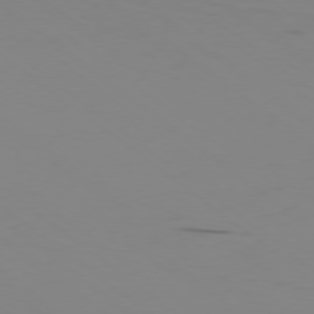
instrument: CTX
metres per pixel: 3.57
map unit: Ap
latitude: -77.9178
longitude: -66.1766
